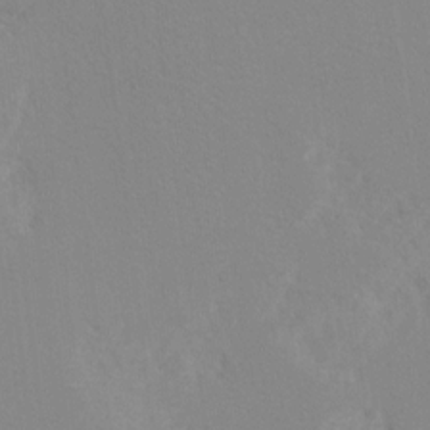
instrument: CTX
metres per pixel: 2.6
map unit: Hto
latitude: 7.2348
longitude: -34.5734
